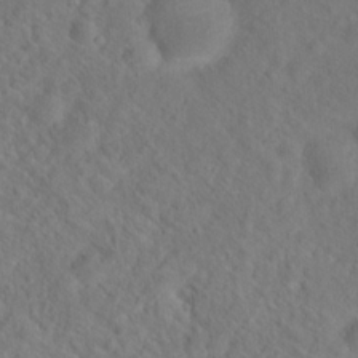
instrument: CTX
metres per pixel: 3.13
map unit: Hto
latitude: 18.6679
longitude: -39.5560
